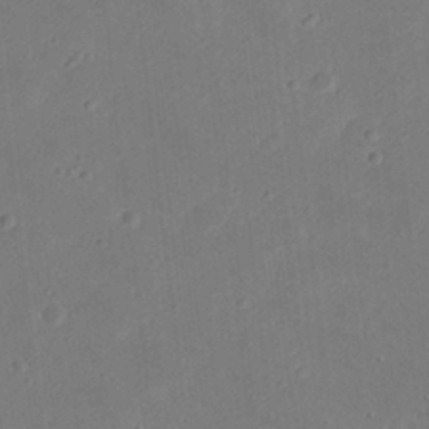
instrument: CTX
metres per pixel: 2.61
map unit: eHh
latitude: 21.2915
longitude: -70.5735
